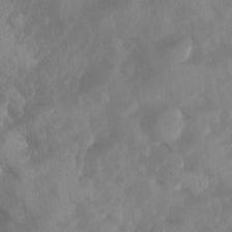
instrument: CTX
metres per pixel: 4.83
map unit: Ave
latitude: -10.4629
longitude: -118.4034
